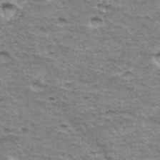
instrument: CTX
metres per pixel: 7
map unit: Hto
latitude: 35.9717
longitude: -43.3671
